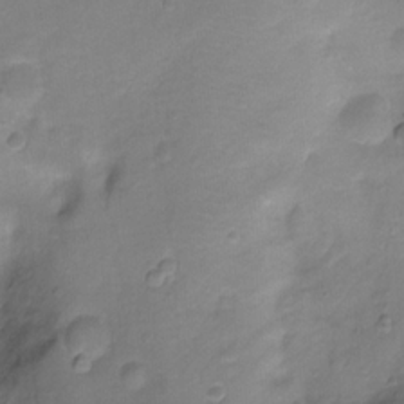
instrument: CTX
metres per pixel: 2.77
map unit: Ht
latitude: -10.5574
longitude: -39.0647
